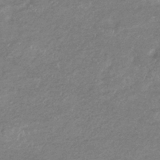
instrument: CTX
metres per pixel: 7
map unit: eHb
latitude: -36.5951
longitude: 76.0850
